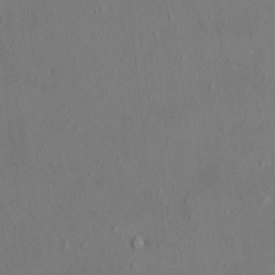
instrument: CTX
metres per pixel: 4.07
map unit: HNhu
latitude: 5.3859
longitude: 13.4455
